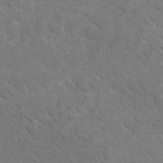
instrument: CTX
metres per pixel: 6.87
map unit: Nhu
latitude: 17.4049
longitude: -33.4993
